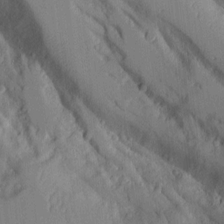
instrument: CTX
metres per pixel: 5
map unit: Aa
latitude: 12.4790
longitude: -125.8205
